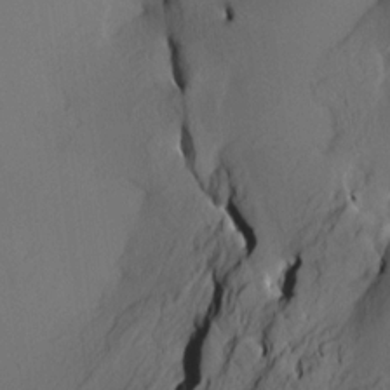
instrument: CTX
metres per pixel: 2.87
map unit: HNhu
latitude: 10.1578
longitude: 23.5777
